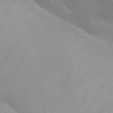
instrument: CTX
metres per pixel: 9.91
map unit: Nhu
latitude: 22.2145
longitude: -73.1593
